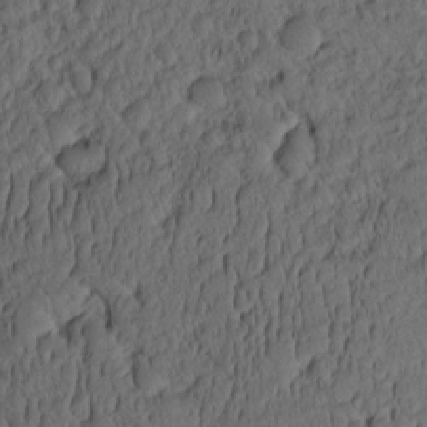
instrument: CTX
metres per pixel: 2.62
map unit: eHh
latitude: -1.2943
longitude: 15.8045
